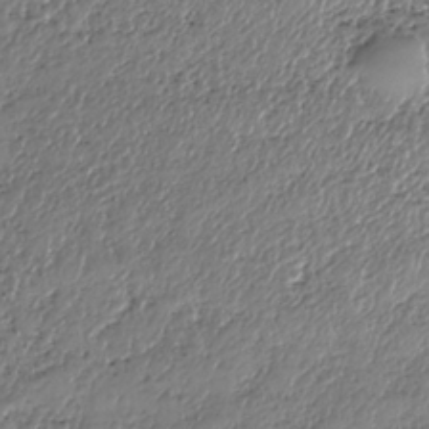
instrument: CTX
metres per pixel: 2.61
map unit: HNhu
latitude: -36.9730
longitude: 33.7289
